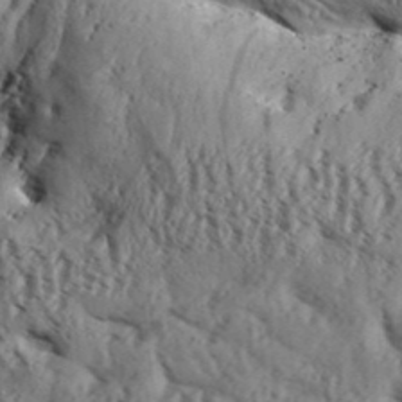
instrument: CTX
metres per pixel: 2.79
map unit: Aa
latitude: 32.3656
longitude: -136.5546
